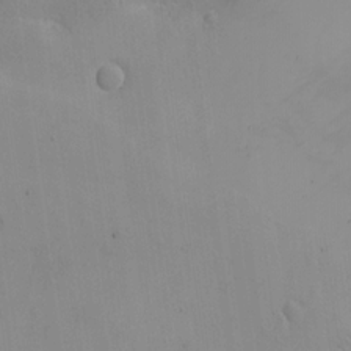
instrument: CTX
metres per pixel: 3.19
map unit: eHh
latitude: -9.4832
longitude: -66.8758
